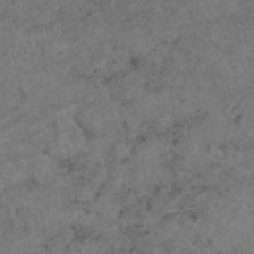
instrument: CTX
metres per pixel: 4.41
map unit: eAb
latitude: 45.0836
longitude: 115.3321
